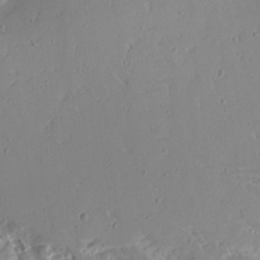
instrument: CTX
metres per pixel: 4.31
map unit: Aa
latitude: 12.6869
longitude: -141.0458
